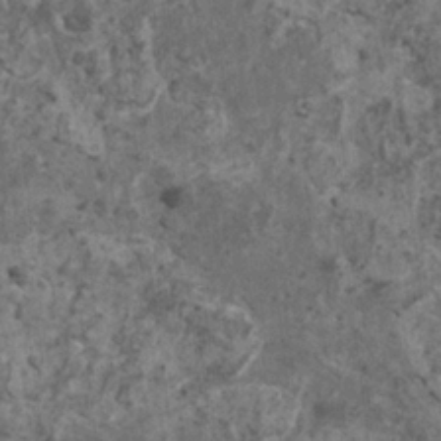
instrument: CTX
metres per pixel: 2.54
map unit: HNhu
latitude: 1.3670
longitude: 4.5007
